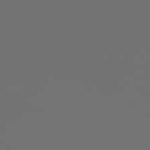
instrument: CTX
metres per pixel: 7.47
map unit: Hpe
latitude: 77.9528
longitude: -143.0081
